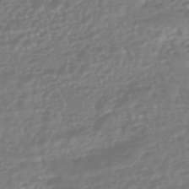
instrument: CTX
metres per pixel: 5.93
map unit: HNhu
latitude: -45.7667
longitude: 99.2943
